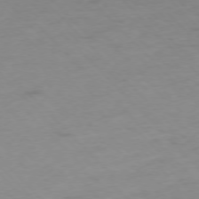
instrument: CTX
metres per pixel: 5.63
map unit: Ap
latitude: -76.8219
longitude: -65.2537
